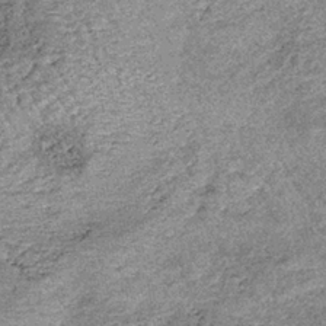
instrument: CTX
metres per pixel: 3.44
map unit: lHb
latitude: -36.6518
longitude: 66.7086
